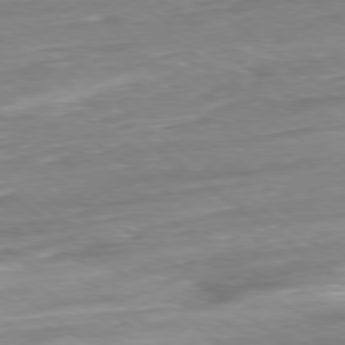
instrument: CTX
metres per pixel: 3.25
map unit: Ap
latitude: -79.0108
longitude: -91.8961
